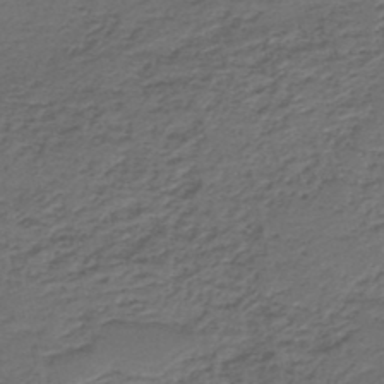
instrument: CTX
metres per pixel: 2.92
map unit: HNb
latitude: -43.9556
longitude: 50.8219
